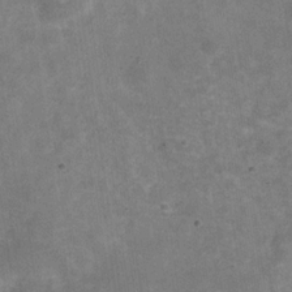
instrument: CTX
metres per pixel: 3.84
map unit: Hve
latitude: -30.0472
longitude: 93.8233
